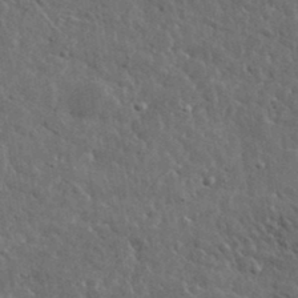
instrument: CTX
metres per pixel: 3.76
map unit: lHvf
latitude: 36.5357
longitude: -88.1389
